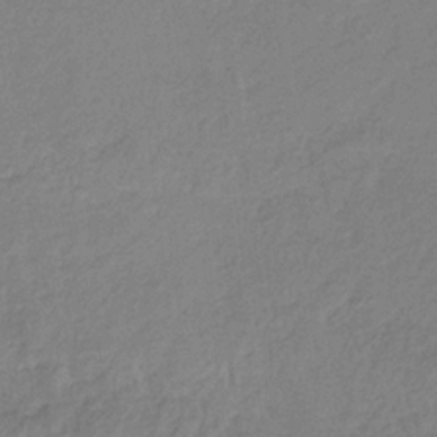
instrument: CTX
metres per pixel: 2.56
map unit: HNhu
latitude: -29.1620
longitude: 66.5007
